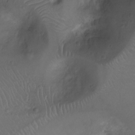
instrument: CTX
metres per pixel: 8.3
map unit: Ht
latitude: -7.0486
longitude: -19.6882
